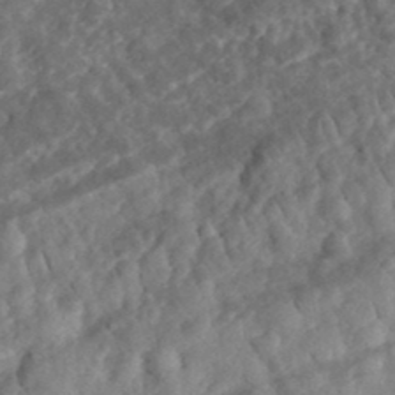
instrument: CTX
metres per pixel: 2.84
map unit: eHh
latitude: 35.4237
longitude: -79.2915
